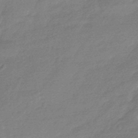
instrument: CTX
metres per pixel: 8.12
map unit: HNhu
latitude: -44.6141
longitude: 93.6911
